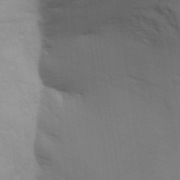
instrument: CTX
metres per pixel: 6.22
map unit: Aa
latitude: 28.6679
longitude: -146.9514
